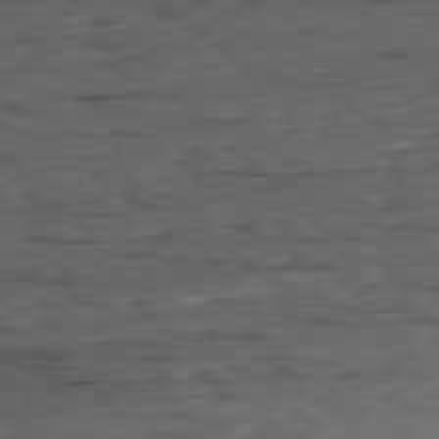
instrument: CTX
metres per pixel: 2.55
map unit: Ap
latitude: -81.2187
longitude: -68.8947
